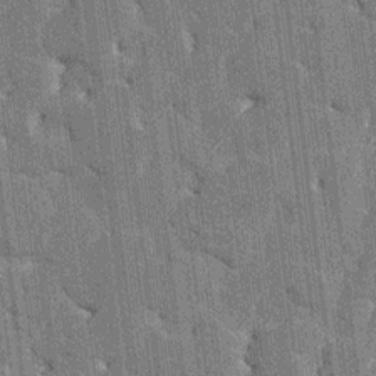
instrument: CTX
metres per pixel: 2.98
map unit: HNhu
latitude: 7.2348
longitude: -5.9717
